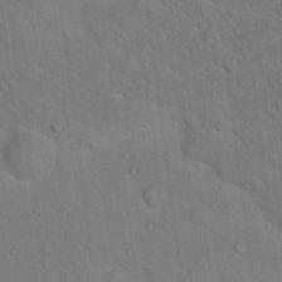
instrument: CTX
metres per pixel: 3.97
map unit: Hto
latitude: 15.9717
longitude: -36.8002
